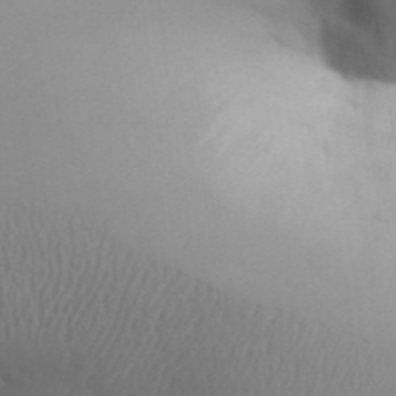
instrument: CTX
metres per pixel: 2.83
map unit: Aa
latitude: 32.1767
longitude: -143.4804
